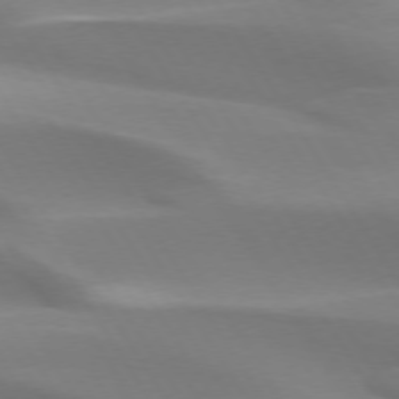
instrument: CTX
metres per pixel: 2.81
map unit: lApd
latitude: 73.5938
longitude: -50.5923
